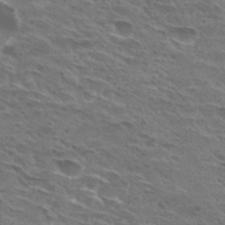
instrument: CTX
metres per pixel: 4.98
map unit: Hto
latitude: 30.1389
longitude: -47.5183
